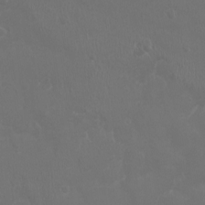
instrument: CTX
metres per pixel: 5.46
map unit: Ht
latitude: -1.8423
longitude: -19.2348
